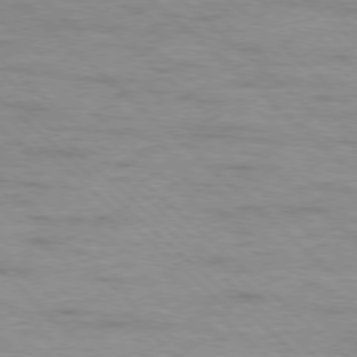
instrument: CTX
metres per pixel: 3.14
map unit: Ap
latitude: -77.8989
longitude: -94.1389
